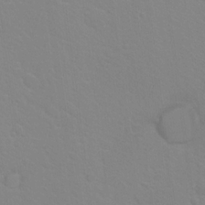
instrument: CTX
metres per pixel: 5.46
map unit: Hto
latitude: 20.8569
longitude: -33.1592
